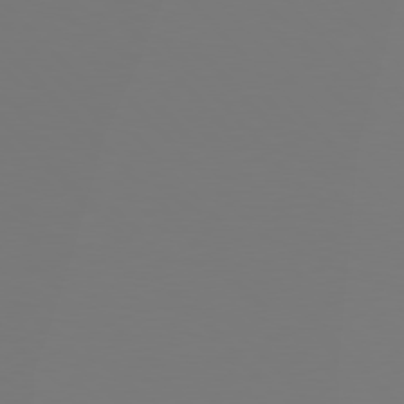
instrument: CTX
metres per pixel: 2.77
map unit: Hpe
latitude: 78.1200
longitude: -165.6883
